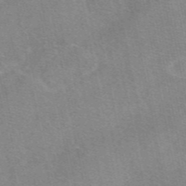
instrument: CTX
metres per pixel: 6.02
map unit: eAb
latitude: 48.0822
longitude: 115.8800
